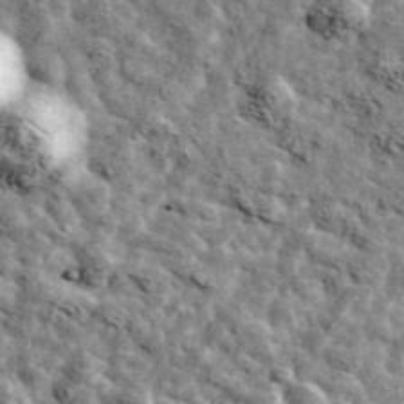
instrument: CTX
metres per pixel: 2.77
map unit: Ave
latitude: 42.5924
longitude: -107.7639
